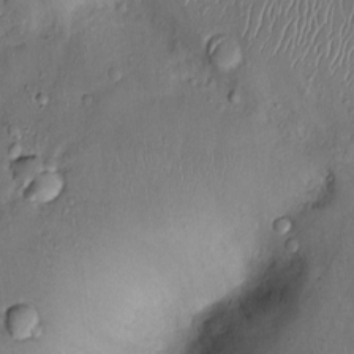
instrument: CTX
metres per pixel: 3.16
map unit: Ht
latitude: -3.3509
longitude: -14.3657
